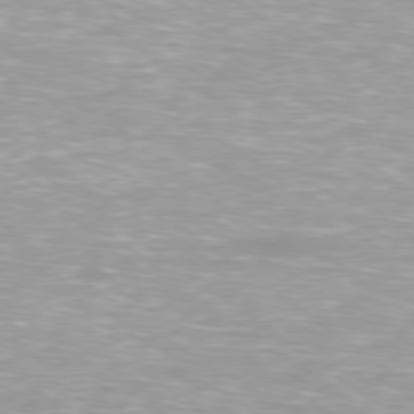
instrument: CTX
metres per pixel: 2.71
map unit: Ap
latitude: -79.5399
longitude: -67.2537
